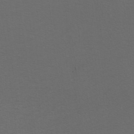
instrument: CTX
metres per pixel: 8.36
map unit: Nhu
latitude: -7.8800
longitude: -91.9150
